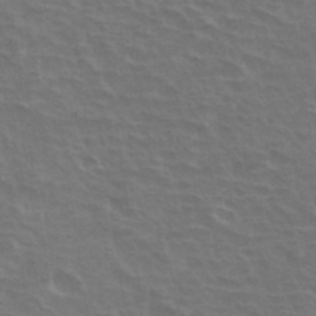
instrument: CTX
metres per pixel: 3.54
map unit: Hto
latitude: 34.4223
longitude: -40.7246
